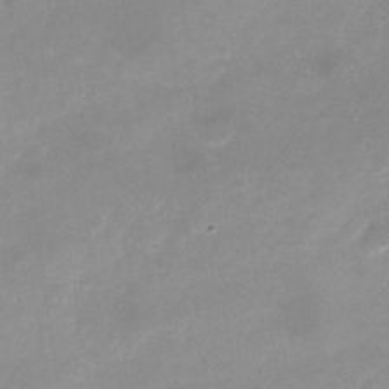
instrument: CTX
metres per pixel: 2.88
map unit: Nhu
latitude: -24.6329
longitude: -70.1767
